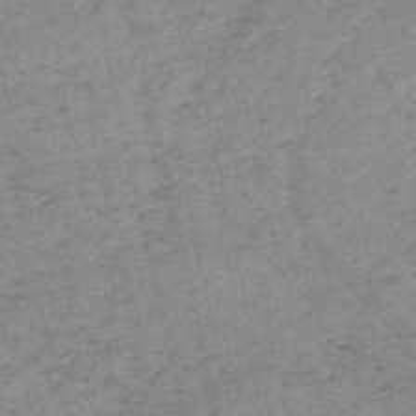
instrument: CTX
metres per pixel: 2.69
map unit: HNb
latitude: -54.5196
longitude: -42.8758
